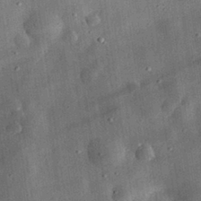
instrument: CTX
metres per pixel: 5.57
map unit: eHh
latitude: 32.1767
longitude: -76.4979
